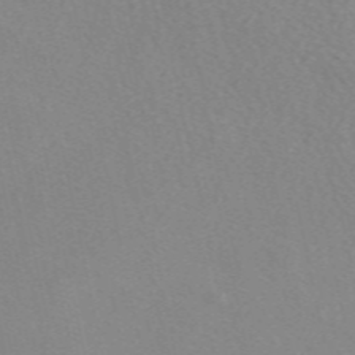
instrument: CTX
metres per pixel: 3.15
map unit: eAb
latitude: 49.3671
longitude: 107.2943
